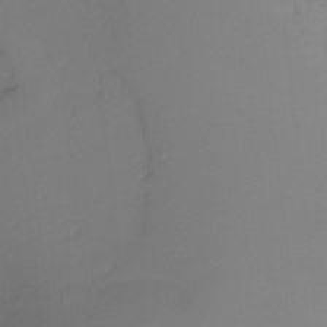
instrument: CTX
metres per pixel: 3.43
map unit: Ht
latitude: -15.2943
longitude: -49.5560
